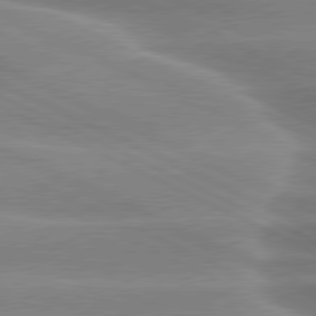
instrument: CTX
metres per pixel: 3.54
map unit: lApd
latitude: 80.2711
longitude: -137.1781
